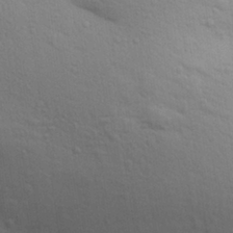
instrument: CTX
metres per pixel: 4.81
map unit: Aa
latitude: 30.1956
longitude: -147.4427
